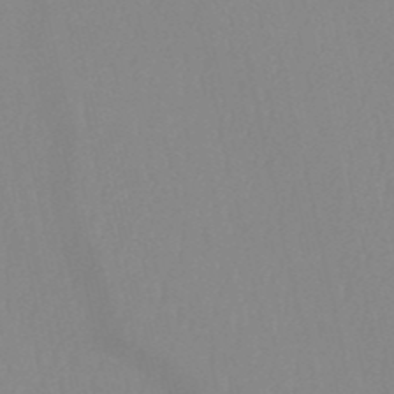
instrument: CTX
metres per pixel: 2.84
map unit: HNb
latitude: -52.3495
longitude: -50.4412
